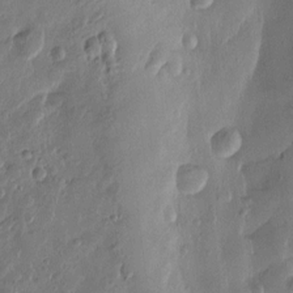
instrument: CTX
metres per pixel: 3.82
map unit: Htu
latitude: 0.1389
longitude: -177.7449
